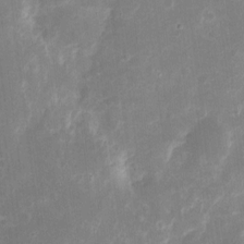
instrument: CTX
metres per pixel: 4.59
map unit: eHh
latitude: 9.1403
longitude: -71.1592
